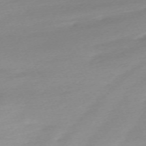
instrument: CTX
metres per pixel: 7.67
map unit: Nhu
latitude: -67.5210
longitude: 39.6722
